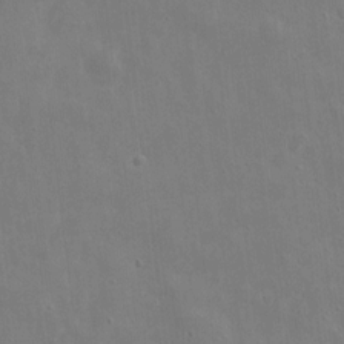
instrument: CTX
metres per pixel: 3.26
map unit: eHh
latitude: 9.3293
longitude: -72.6680
